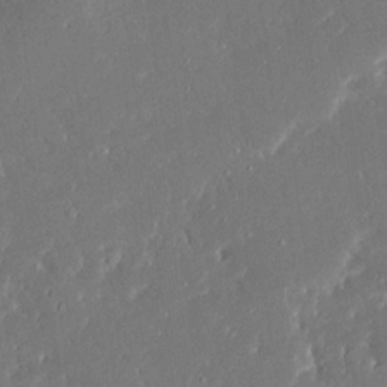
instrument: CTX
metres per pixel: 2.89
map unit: Ave
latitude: 17.1781
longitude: -140.4790
